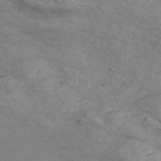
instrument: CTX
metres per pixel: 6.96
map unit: Nve
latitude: -57.3132
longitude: 55.0109
